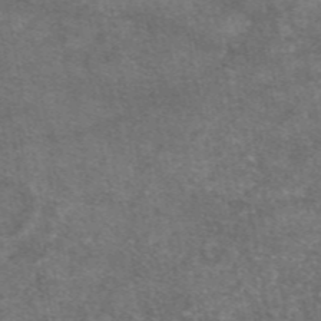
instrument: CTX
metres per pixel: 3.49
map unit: eAb
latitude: 47.3860
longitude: 125.2565
